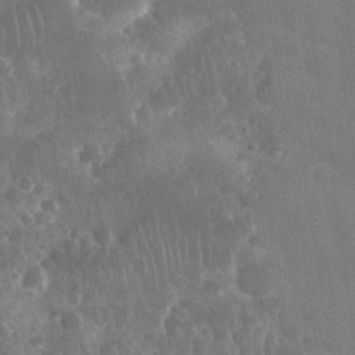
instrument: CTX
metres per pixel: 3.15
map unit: Nhu
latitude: 28.5357
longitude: -64.7246
